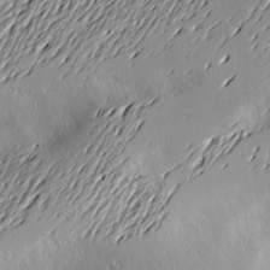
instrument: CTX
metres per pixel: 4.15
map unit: Nve
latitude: -9.2187
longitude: 173.4076
